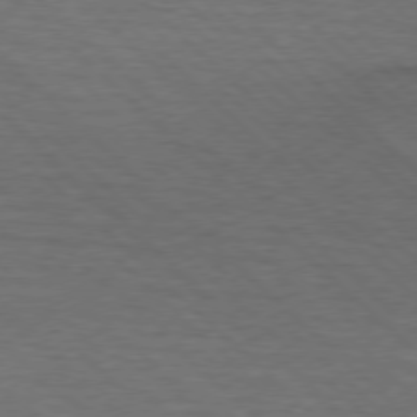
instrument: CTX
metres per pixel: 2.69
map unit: lApd
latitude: 75.6883
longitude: -84.2145
